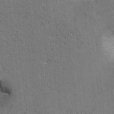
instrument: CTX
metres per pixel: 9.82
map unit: Htu
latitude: -2.1605
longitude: 170.0661
